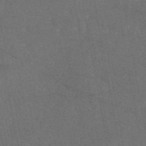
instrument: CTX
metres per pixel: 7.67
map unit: eAb
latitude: 47.1970
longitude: 117.5399
